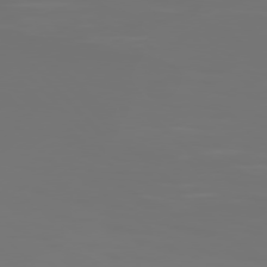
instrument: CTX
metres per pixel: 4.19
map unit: Hpe
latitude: 77.2348
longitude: -135.2537
